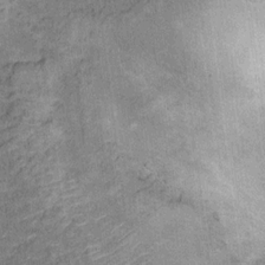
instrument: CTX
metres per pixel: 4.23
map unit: Ht
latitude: 11.2159
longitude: -39.2159
